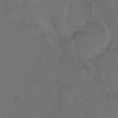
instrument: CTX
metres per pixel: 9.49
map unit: eHh
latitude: 0.8947
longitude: -54.3845
